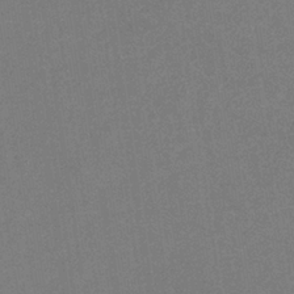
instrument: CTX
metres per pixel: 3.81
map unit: lHb
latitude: -35.3510
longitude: 68.2928
